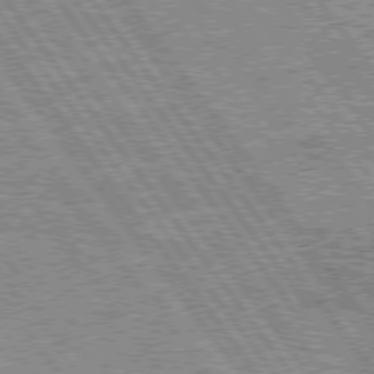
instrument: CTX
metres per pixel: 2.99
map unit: Hpe
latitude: 75.7072
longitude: -156.0255
